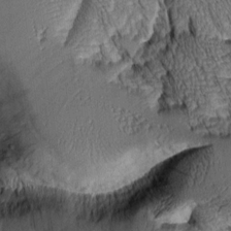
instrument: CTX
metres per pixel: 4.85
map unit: Aa
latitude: 8.7813
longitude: -128.6301
